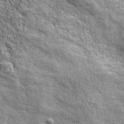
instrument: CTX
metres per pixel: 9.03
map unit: ANa
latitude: 43.3860
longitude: -87.2537
